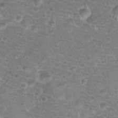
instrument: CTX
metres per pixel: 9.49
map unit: Hto
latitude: 19.6694
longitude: -41.9528
